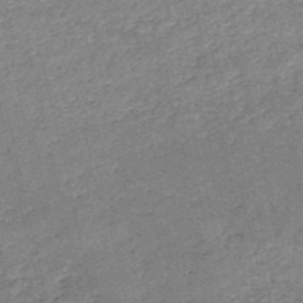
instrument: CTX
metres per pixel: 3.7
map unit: HNb
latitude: -53.0486
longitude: -40.3089
